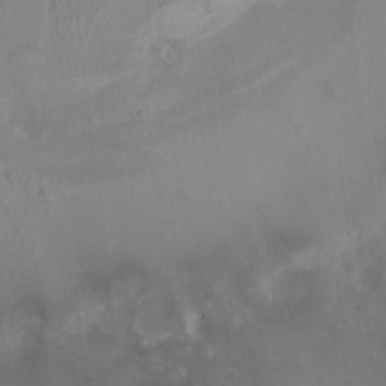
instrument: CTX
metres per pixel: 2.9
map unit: HNhu
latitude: 2.4601
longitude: 6.9541
